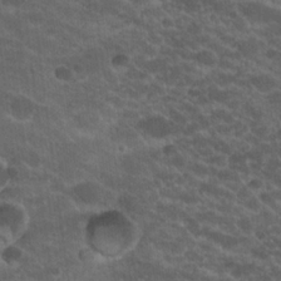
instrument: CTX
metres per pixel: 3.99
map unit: Hto
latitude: 19.8205
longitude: -35.5371
